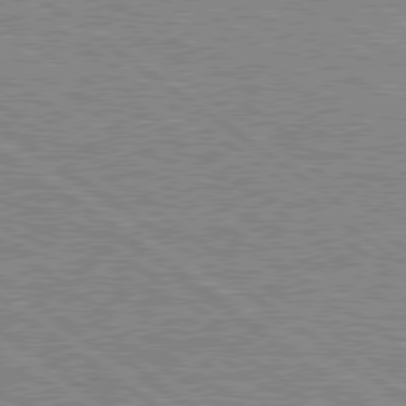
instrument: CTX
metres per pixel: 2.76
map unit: Hpe
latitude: 78.9514
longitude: -161.6316
